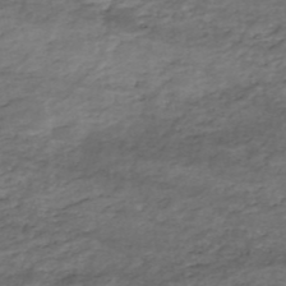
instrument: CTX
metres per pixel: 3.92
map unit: eHh
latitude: -51.2754
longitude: -24.4223
